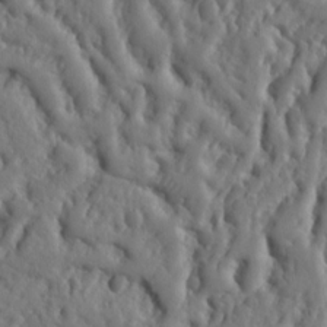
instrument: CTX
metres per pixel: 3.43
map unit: Ht
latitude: 10.3845
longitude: -76.9324
